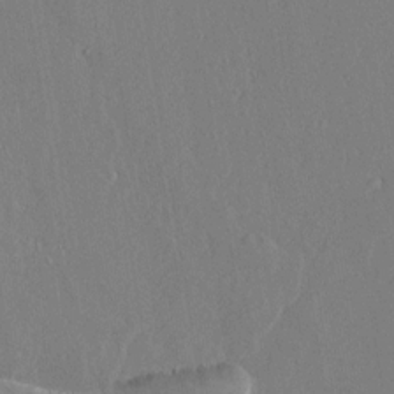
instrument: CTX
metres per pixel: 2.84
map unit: lAvf
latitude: 17.1214
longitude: -126.4790
